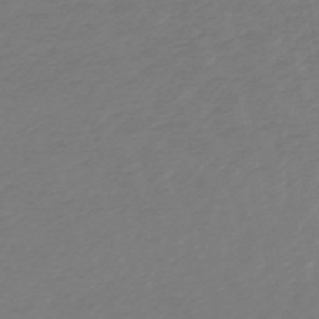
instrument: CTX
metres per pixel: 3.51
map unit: lHb
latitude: -49.7856
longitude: 82.6896
